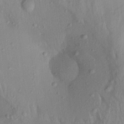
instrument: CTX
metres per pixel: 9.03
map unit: Aa
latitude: 19.7260
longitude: -147.5749
